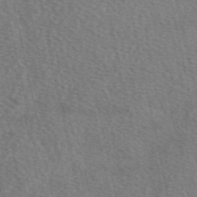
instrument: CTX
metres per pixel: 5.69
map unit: eAb
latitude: 50.1766
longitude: 112.7652
